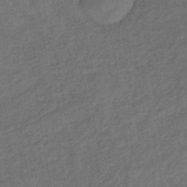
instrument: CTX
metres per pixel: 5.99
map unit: lHb
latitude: -38.8030
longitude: 71.3321
